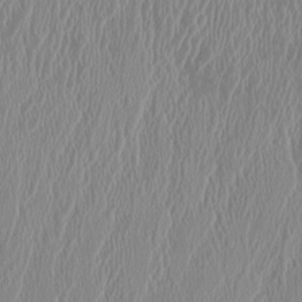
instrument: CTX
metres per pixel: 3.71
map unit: HNhu
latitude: 1.5749
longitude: -6.2334
